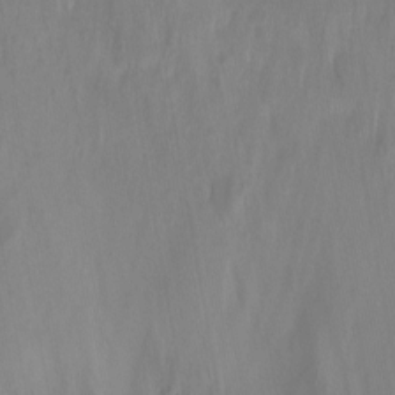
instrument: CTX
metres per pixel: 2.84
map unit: Aa
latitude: -13.1998
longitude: -68.0444
